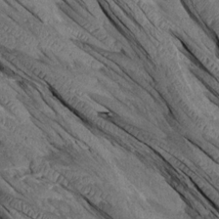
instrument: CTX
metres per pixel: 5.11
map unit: Aa
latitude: 14.6113
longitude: -146.4790
